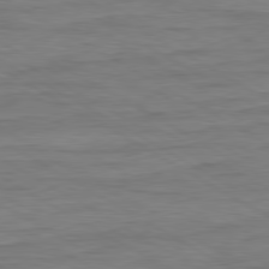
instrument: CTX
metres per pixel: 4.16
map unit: Ap
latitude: -81.2943
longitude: -78.7058
